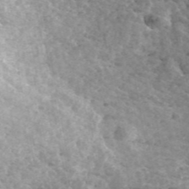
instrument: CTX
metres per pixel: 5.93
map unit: ANa
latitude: 44.9325
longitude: 39.0486
